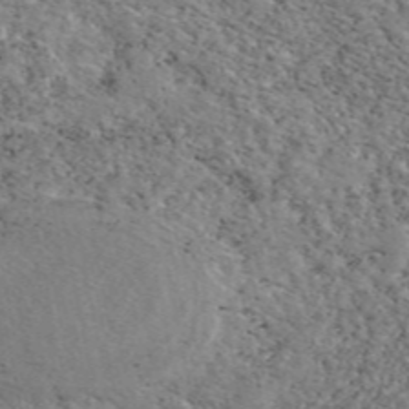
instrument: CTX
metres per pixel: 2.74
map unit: eAb
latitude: 49.3671
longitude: 111.8422
